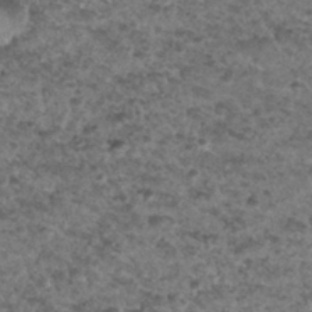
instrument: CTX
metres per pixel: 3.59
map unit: Hto
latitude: 32.1389
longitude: -49.7072
